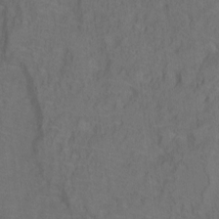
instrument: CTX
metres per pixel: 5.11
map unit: Ht
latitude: 0.1955
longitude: -38.3278
